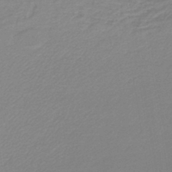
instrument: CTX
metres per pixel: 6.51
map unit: lHb
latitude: -44.3306
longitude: 60.1606
